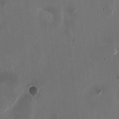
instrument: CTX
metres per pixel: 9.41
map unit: HNhu
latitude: 1.2537
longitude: -3.7071
